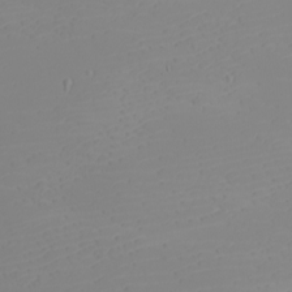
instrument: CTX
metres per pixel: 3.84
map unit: eHh
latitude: -5.8233
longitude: -85.6883
